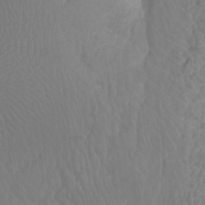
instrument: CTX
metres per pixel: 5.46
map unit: Ht
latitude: -4.1228
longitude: -18.4034
